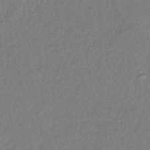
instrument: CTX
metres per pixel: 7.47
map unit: lHb
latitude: -38.7463
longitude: 70.4251
